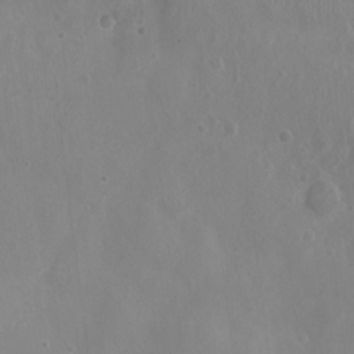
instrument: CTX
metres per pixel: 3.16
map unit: Nhu
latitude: 6.4979
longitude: -18.4223
